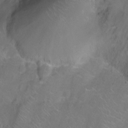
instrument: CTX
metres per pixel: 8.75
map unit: Ht
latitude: -7.2376
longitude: -19.8961
